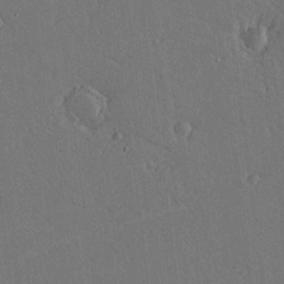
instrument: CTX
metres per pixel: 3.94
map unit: lAvf
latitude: 15.8584
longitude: -126.2523
